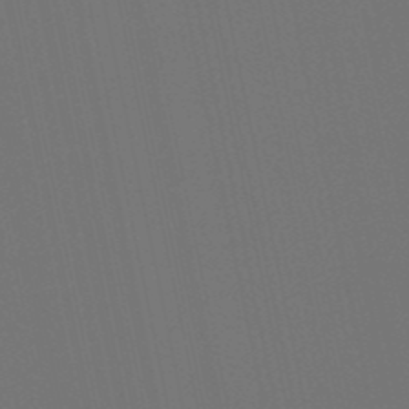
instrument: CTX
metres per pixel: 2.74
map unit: lHb
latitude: -49.9367
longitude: 75.4833
